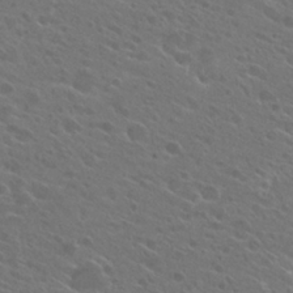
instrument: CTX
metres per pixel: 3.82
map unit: Hto
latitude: 25.0269
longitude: -39.7261
